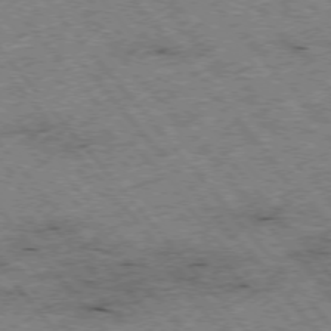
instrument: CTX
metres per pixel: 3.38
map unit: Hpe
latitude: -76.1039
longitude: -20.1200
